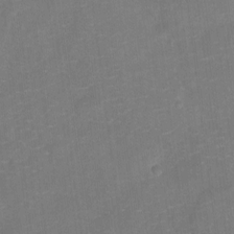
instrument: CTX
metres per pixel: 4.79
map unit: Ht
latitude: -6.6707
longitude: -25.7638
